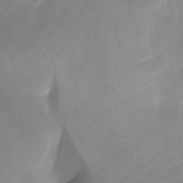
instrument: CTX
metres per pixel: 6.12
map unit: Nhu
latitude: -28.5385
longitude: -63.4805
